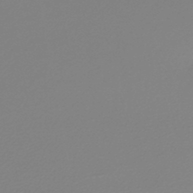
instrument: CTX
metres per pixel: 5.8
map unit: HNb
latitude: -45.1998
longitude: 54.9353
